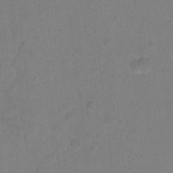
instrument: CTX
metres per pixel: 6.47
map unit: Hto
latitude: -4.8975
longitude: -35.8394
